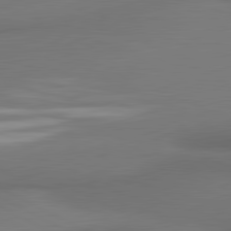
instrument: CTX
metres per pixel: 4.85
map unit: lApd
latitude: 81.3104
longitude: 174.2172
